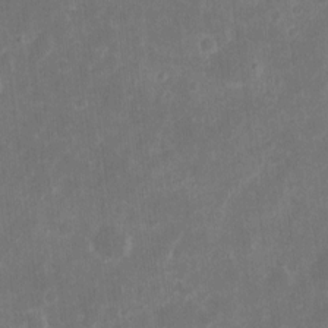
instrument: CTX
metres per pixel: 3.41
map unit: eHh
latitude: 8.5357
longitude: -71.2915
